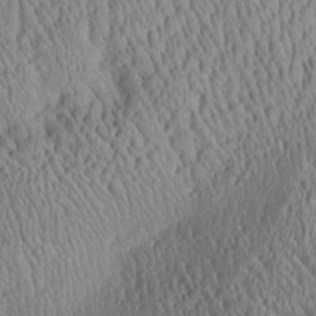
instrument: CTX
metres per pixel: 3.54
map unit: Aa
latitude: 25.2725
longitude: -135.5938
